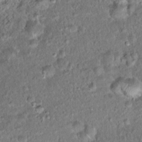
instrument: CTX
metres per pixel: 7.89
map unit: Ht
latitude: 15.4238
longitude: -40.8569
